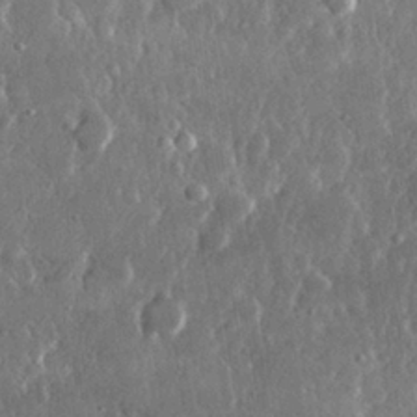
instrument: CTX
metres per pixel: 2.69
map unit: lHvf
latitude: 30.9325
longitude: -91.8772
